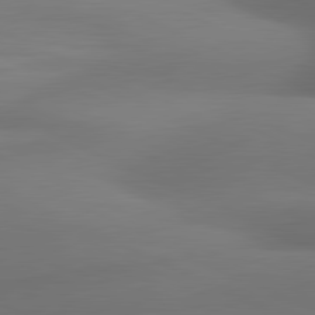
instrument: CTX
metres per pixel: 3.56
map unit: lApd
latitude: 81.1781
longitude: 131.3887
